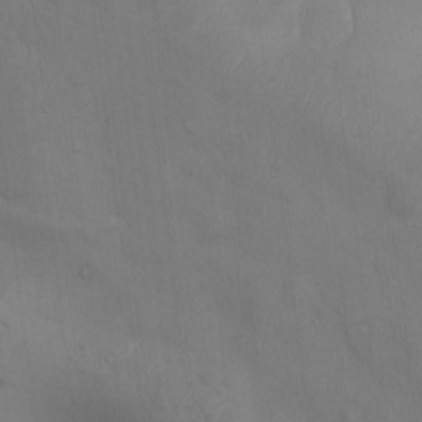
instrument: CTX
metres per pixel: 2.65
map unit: Ht
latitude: 11.8583
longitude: -40.6112
